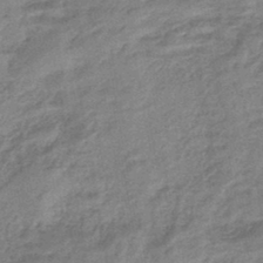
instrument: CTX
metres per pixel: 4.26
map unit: eHb
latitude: -44.2362
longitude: 85.4265
